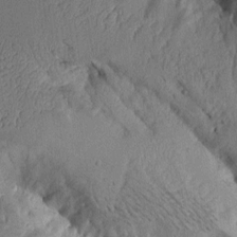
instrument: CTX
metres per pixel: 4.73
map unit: Aa
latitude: 9.7450
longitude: -127.6694
